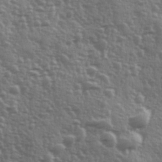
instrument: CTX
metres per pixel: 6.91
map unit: Ave
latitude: 12.1578
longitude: -103.5560
